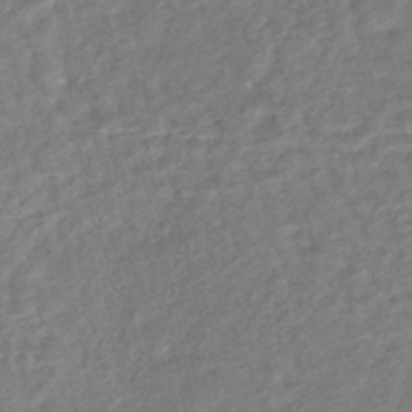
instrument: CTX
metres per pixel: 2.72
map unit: HNhu
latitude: -44.4062
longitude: 101.5021
